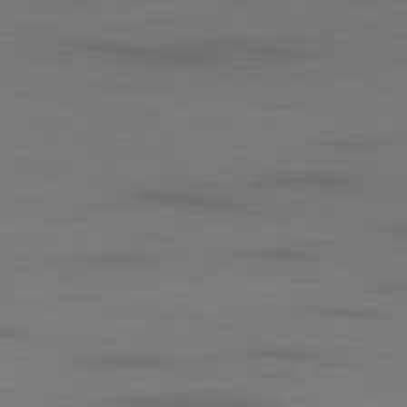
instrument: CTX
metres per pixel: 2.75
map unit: Ap
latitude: -80.1039
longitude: -93.1592
